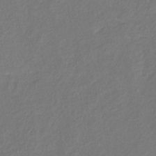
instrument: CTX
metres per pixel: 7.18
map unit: eHb
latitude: -29.6722
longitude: 67.9556
